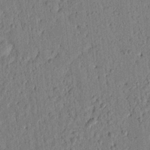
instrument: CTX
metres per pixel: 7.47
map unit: lAvf
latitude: 7.0836
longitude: 164.8975
